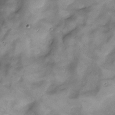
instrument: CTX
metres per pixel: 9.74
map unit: Nve
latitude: -25.7477
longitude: -149.0647
